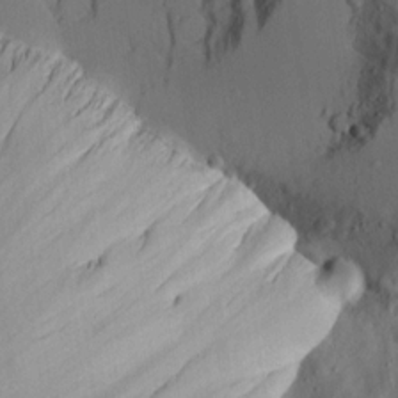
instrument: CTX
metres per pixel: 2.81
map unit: lAvf
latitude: 16.3845
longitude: -126.2334
